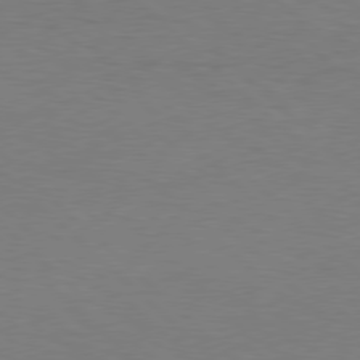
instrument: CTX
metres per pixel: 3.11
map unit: Hpe
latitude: 78.0255
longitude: -149.6505
